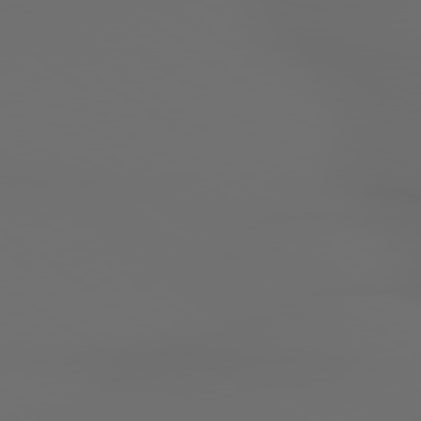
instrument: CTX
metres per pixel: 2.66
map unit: lApd
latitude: 79.6316
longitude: 176.0094
